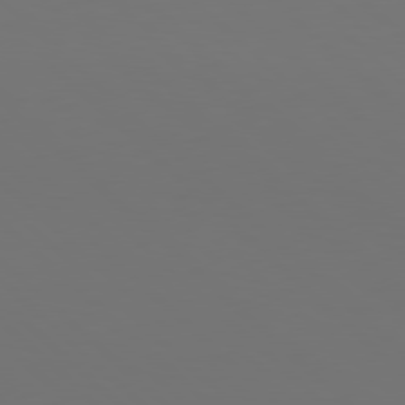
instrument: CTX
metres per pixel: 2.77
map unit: Hpe
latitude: 78.0255
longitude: -171.4237
